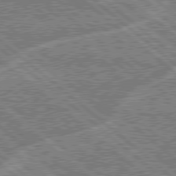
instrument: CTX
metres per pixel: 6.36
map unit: Hpe
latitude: 78.5168
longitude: -159.8206
